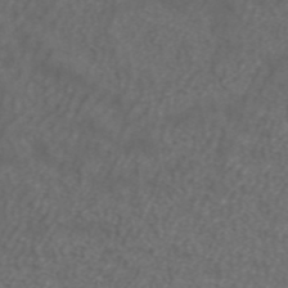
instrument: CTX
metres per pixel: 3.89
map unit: ANa
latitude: 42.7813
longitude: 24.3495
